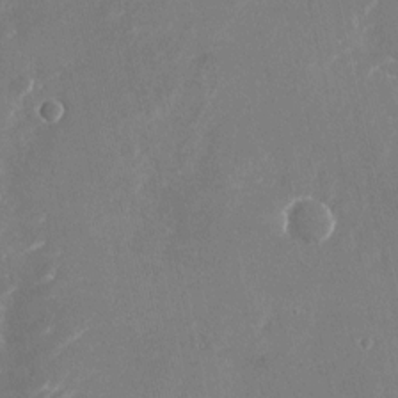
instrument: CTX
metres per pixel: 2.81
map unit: Nhu
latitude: -23.4455
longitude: -72.7247
